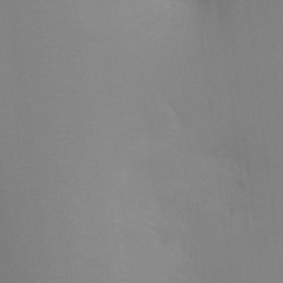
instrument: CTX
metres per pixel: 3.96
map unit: Ht
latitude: -8.2550
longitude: -34.3089
